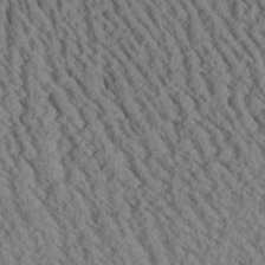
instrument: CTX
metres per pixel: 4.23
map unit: Aa
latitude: 26.0255
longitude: -134.7057
